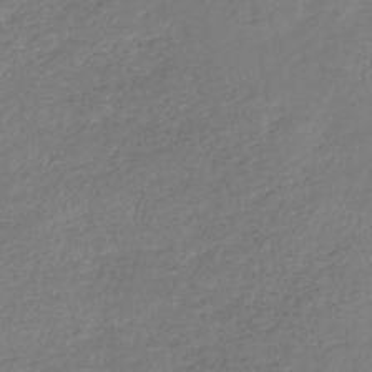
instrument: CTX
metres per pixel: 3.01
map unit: lHb
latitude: -41.2754
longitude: 79.3131
